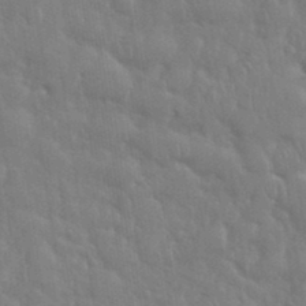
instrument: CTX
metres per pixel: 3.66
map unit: eHh
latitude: 35.6694
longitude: -61.4237
